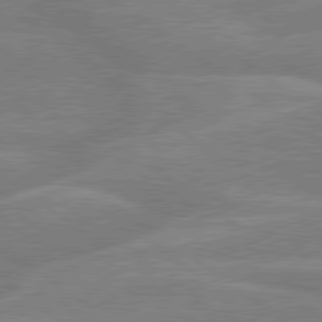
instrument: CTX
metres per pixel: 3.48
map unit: lApd
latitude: 79.4805
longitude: -121.3293
